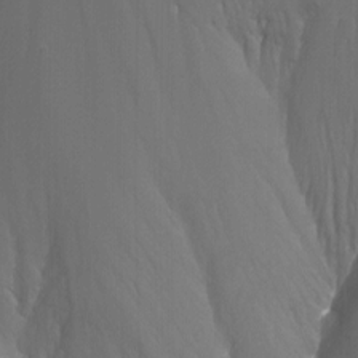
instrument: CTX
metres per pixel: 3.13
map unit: Nhu
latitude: -12.7841
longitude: -65.2537
